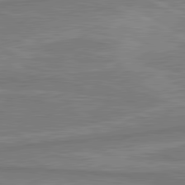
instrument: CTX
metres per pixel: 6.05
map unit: lApd
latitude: 81.1403
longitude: 173.7477
